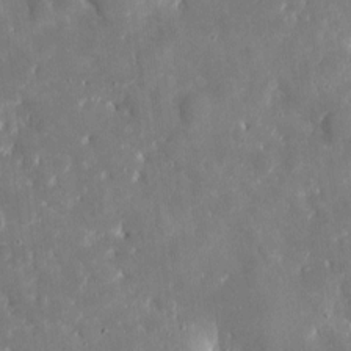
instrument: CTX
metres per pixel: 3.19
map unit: eHh
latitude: 5.0458
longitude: -70.0633
